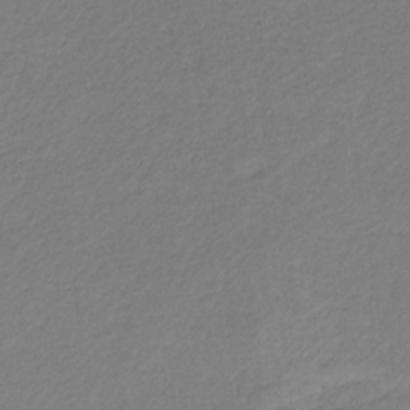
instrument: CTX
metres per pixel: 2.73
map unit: eHb
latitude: -30.4818
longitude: 66.9353
